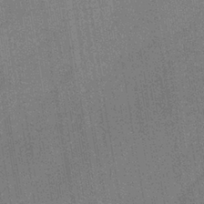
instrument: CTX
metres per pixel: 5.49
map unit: eHb
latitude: -34.8597
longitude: 80.9731
